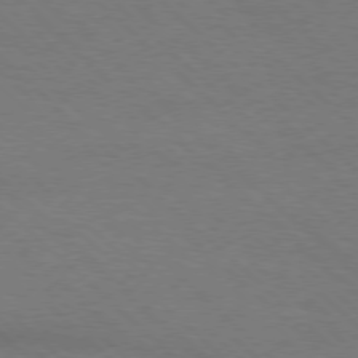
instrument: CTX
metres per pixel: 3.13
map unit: Ap
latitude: -78.5195
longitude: -86.9325
